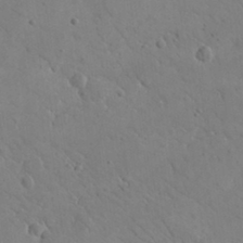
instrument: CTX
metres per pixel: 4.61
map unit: eHh
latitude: 25.3292
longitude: -67.3481
